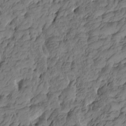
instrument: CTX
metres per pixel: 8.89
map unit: Htu
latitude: -5.4454
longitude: -178.3279
